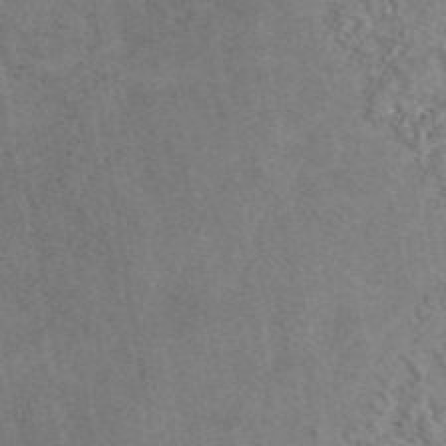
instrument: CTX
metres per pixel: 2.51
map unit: eAb
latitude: 43.0836
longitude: 109.2754
